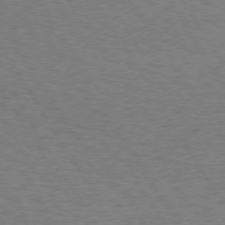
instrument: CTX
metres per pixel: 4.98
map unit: Hpe
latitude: 72.8569
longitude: -129.5560
